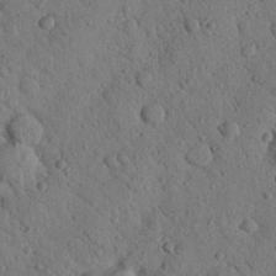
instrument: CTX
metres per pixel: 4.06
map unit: Nhu
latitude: 21.8961
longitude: -76.1389
